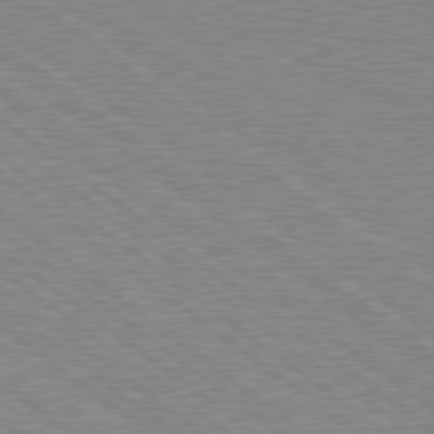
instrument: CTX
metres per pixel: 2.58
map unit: Hpe
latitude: 78.7247
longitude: -144.7246
